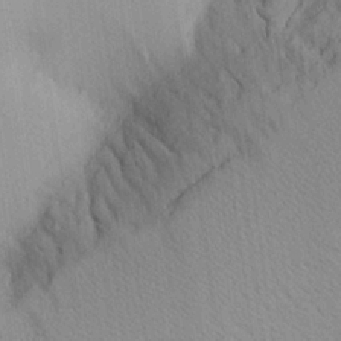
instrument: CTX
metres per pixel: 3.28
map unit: Aa
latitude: 21.1214
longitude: -144.4034
